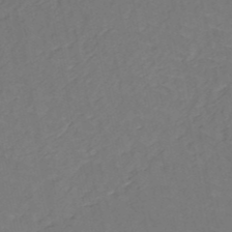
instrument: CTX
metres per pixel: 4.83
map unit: HNb
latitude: -50.1984
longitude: -51.9717
